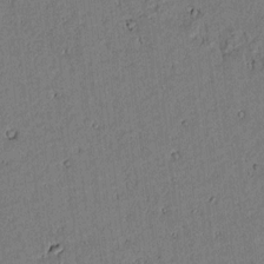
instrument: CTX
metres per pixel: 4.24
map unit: lAvf
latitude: 4.8947
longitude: 168.8030
